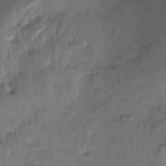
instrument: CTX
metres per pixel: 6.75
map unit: Ht
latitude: -15.6344
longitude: -43.5749
